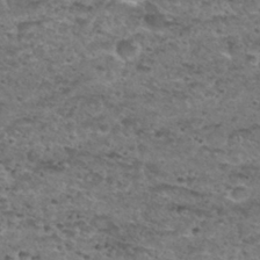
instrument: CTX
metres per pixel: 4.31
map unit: Hto
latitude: 30.3279
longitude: -48.4034
